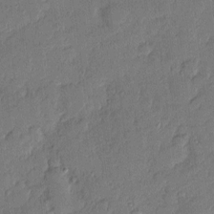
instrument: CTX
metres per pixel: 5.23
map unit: eHh
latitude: 4.0255
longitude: -72.0633
